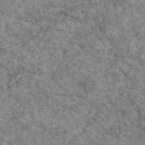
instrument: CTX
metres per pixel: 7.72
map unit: eAb
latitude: 47.1970
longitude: 115.0864
